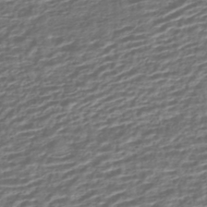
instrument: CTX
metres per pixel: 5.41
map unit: HNhu
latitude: -43.9556
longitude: 99.7289
